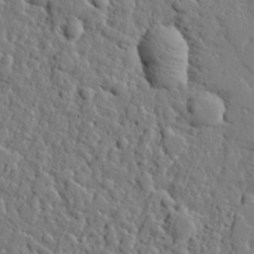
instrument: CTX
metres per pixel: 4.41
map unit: eHh
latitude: 27.0270
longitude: -78.1767
